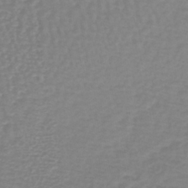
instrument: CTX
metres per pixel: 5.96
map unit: lHb
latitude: -40.6329
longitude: 64.7652
